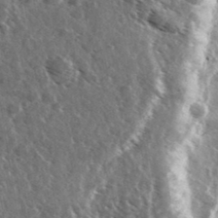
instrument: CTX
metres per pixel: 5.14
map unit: Ave
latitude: 37.3671
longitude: -108.9891
